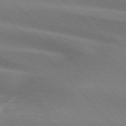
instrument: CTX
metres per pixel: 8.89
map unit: lApd
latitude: 75.2915
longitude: -61.8394
